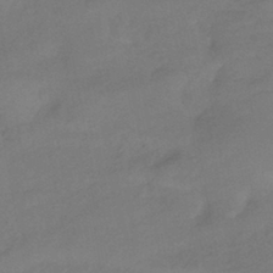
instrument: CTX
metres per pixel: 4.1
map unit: eHb
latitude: -39.5777
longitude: 82.5385
